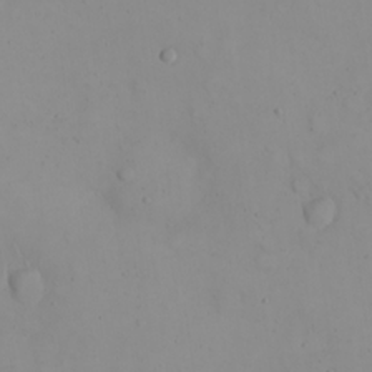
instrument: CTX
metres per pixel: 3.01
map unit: eHh
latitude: 21.9150
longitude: -63.6316
